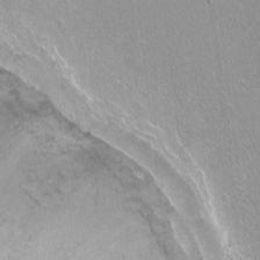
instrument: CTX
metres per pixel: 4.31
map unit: Nhu
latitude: -10.7841
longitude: -36.7813
